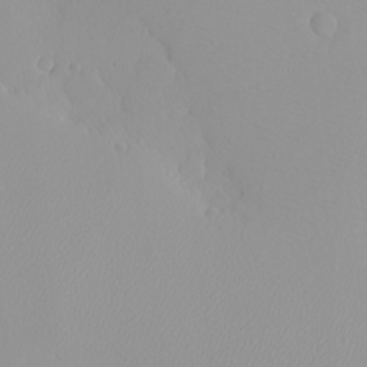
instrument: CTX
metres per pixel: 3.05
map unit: eHh
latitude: -8.0850
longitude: -70.7435
